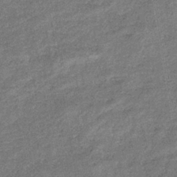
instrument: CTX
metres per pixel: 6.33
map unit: eHb
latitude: -39.1053
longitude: 80.9353
